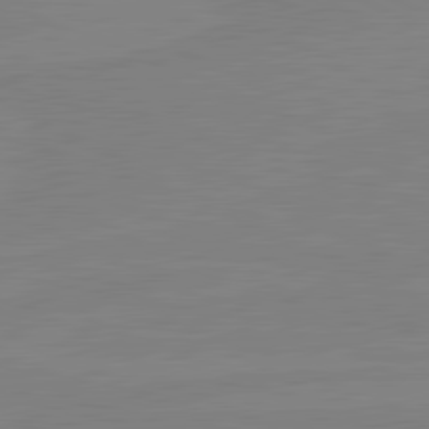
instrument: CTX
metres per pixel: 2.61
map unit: lApd
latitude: 81.4237
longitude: -177.2537
